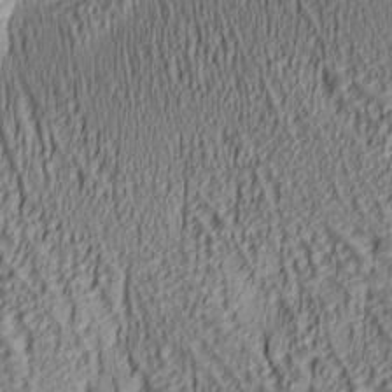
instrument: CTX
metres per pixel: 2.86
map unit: lAa
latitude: 6.8569
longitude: -116.3278
